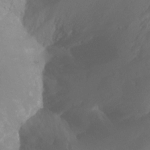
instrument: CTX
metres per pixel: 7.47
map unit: Nhu
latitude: -13.1242
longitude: -63.8773
